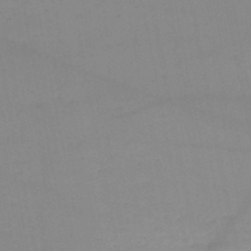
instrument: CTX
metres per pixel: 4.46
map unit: HNb
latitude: -49.8045
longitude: -40.9135
